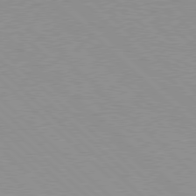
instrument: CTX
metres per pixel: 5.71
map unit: Hpe
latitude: 77.8961
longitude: -153.2726
